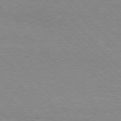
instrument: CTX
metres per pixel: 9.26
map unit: Hpe
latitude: 76.5356
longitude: -152.5924
